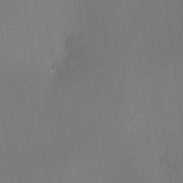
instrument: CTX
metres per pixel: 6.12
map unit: HNhu
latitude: 6.7813
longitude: 3.4643
